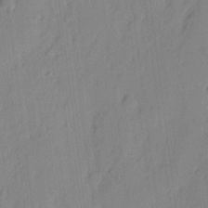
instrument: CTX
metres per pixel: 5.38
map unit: eHh
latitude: 3.8583
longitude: -76.9702
